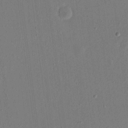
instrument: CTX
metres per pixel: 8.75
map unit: eHh
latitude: 17.2348
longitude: -70.4412
